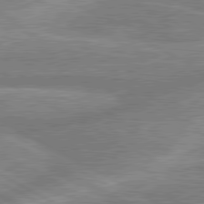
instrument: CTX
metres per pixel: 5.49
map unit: lApd
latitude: 80.4601
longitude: -166.9324
